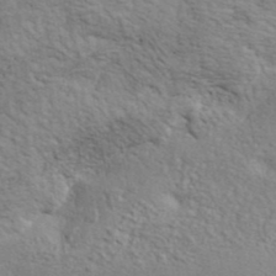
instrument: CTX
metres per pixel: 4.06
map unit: ANa
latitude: 40.9703
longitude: 51.6154
